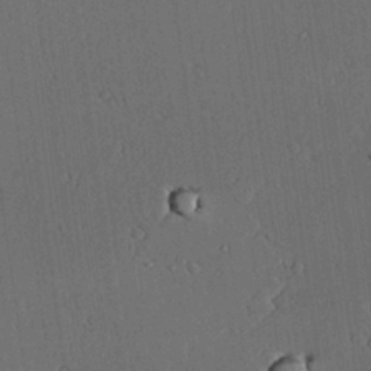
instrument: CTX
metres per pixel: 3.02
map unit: lAvf
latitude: 24.6112
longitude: -111.3104
